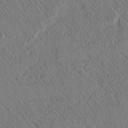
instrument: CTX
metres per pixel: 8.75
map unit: lAvf
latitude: 6.8002
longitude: 158.9919
